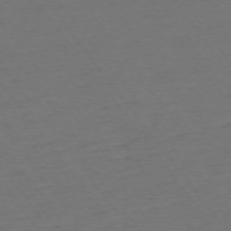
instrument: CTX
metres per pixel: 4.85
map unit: Ap
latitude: -75.2943
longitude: -83.6504
